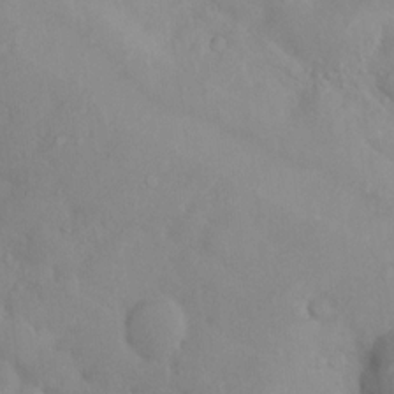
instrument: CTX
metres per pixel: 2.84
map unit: Nhu
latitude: 10.7813
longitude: -26.1200
